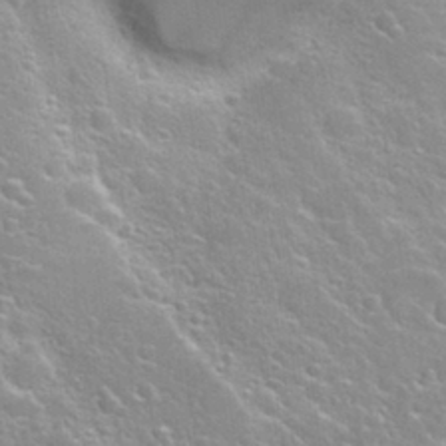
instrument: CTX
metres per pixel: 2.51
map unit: Nhu
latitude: 28.1955
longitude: -51.6127
